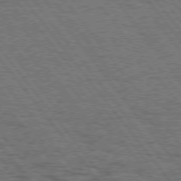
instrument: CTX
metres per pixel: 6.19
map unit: Hpe
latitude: 74.7813
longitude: -139.8961
